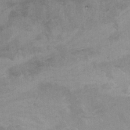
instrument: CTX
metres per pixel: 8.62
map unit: Hto
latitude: 6.1956
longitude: -37.9150
